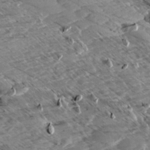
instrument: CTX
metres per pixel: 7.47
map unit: Aa
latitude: 9.6883
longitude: -141.4237
